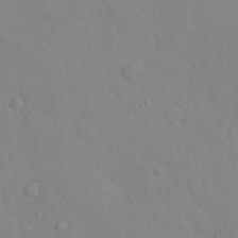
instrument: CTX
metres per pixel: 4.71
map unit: Nhu
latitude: 13.6316
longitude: -27.8395
